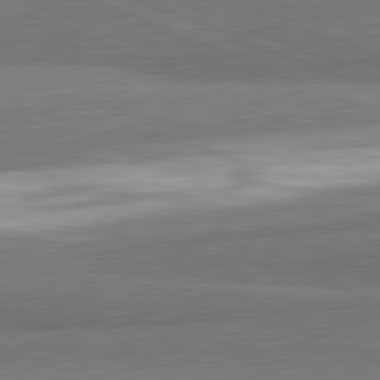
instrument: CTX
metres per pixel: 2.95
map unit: lApd
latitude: 82.3656
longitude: 161.4266
